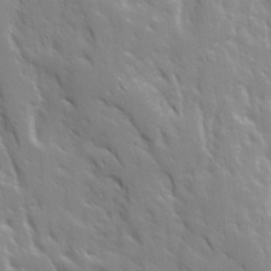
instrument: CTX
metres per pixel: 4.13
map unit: Ave
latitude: 15.6316
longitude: -131.9906
